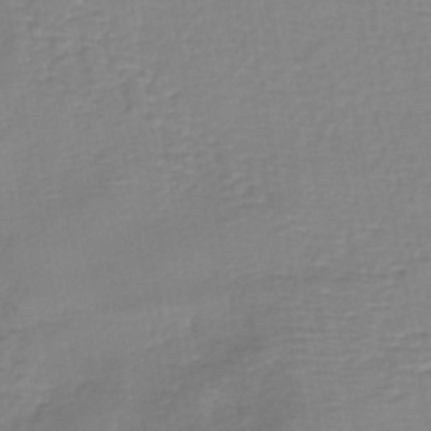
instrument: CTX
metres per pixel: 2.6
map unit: eHh
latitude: -43.1998
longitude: -31.6694
